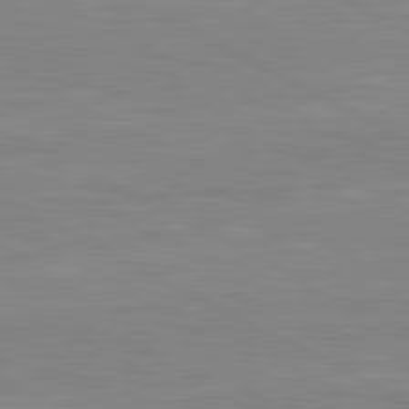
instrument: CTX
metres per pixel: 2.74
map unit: lApd
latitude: 80.8002
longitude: 170.9353
